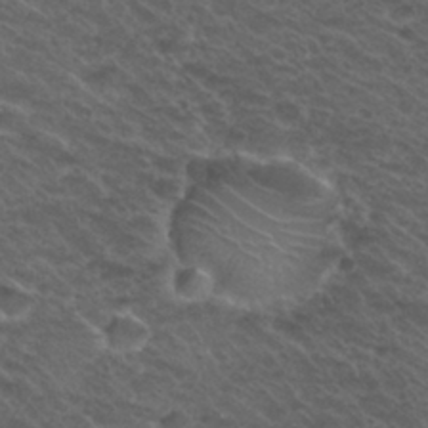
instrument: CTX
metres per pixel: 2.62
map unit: Hto
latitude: 29.7449
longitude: -47.6316
